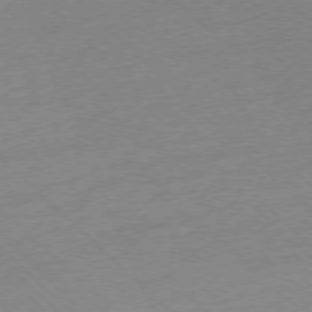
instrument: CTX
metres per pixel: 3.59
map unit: Ap
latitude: -77.1431
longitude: -62.5357
